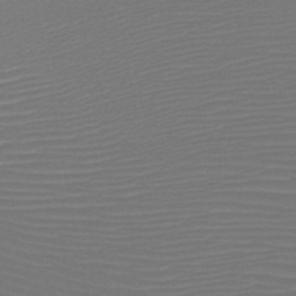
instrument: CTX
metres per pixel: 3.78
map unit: HNb
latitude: -47.4265
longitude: -43.4615
